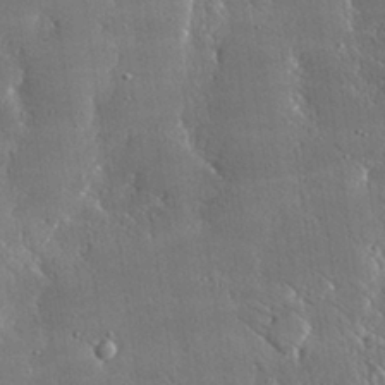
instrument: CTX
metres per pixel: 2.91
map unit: lHvf
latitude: 30.9703
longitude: -92.2522
